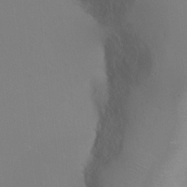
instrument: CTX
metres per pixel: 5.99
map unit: Ht
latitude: -15.3132
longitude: -41.1403
